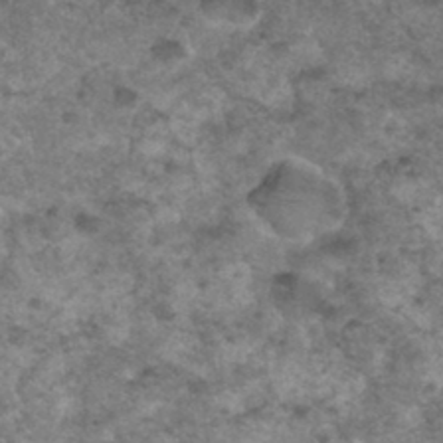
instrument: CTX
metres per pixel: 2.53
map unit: Hto
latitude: 34.9702
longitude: -49.6505
